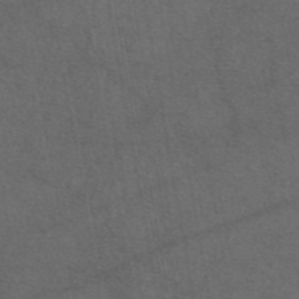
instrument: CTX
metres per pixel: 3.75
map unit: eAb
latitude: 47.0459
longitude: 112.3684
